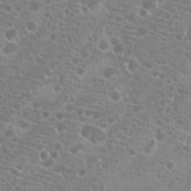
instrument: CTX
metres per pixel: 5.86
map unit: Hto
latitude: 20.8380
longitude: -40.9135
